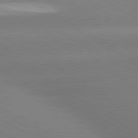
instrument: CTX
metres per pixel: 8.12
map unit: lApd
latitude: 80.2711
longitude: -146.0822
